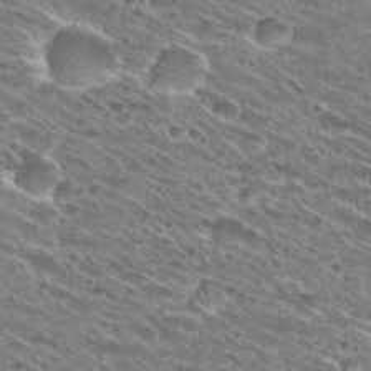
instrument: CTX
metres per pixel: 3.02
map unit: Hto
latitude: 29.1214
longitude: -45.8394
